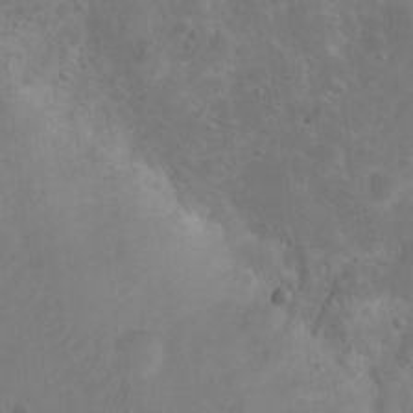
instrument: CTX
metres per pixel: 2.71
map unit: Nhu
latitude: 8.8380
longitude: -22.3467
